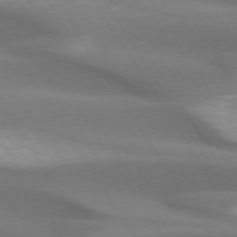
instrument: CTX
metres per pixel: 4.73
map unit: lApd
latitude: 73.3482
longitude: -50.6301
